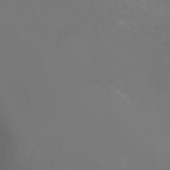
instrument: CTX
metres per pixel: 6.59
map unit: Ht
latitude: -1.1054
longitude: -46.0822
